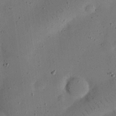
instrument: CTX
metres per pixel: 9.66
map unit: eHh
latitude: 24.8002
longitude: -69.2537
